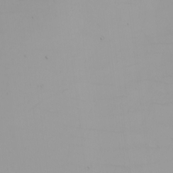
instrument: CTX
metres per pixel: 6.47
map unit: Nhu
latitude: -4.8408
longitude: -92.8380
